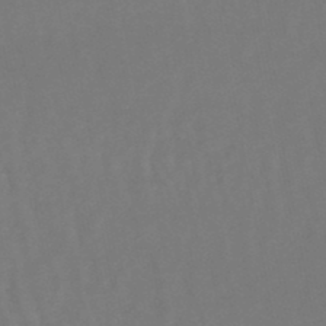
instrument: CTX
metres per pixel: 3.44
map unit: lHb
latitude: -47.2187
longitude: 75.1620
